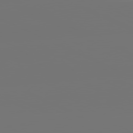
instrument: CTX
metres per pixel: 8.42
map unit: lApd
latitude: 81.1214
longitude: -152.4034
